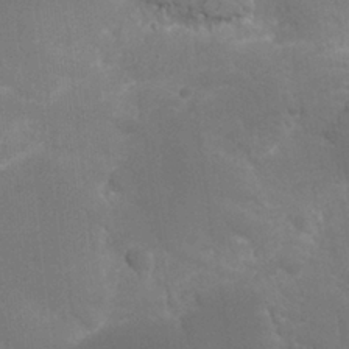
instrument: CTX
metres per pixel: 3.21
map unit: Nhu
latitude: 26.4412
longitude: -50.3467
